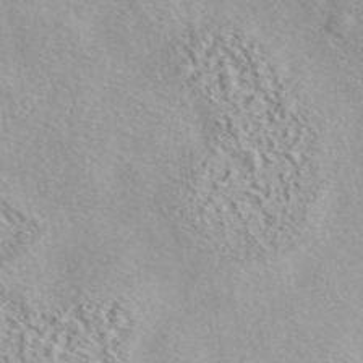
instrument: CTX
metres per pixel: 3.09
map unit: eAb
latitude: 44.0822
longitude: 115.1431
